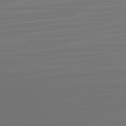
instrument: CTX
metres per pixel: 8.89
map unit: Ap
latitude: -77.1809
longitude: -68.1389
